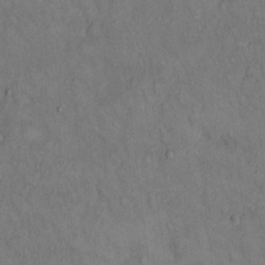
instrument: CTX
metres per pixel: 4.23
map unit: Hto
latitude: 14.5735
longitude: -61.4615
